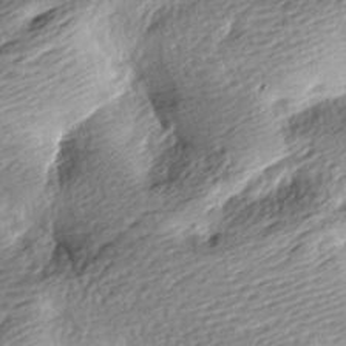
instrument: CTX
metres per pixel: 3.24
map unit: lAa
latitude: -8.9731
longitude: -126.3845
